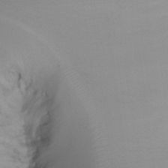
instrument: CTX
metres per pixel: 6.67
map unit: Ht
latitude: -7.2754
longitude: -29.4048
